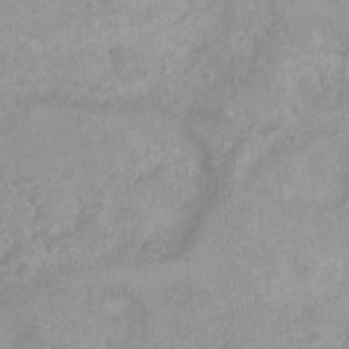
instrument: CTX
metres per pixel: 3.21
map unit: Nhu
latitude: 5.9717
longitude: -18.0255
